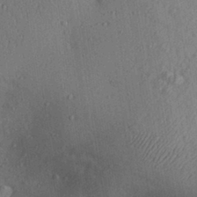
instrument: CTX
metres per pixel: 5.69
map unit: Aa
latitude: 30.3468
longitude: -146.7813
